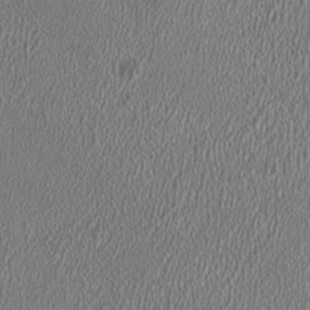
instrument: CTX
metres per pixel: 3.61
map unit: HNhu
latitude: 0.1955
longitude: 0.6708
